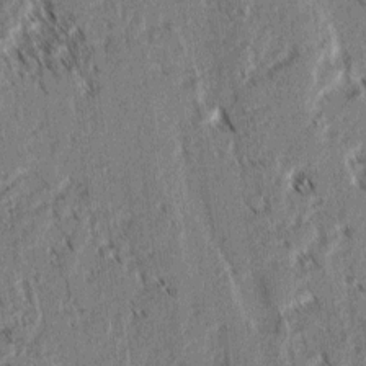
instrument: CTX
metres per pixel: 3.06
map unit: lAvf
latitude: 2.7057
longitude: -105.8395
